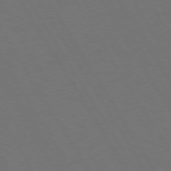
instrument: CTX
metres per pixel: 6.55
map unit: Hpe
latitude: 73.2915
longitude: -127.9717
